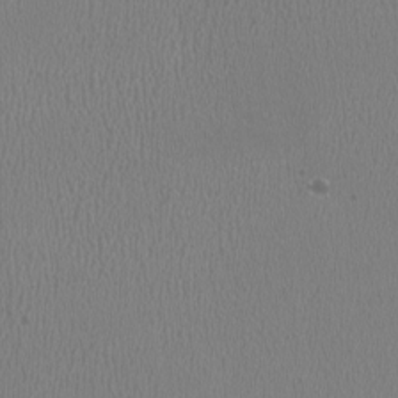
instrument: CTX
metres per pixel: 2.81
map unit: HNhu
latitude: -1.2376
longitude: -0.6868
